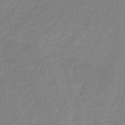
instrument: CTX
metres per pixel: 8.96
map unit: lHb
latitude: -41.4643
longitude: 59.6343
